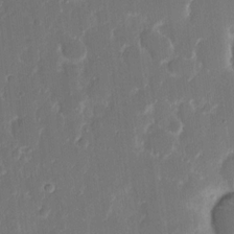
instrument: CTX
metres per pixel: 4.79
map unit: eHh
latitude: 14.1767
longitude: -70.8947
